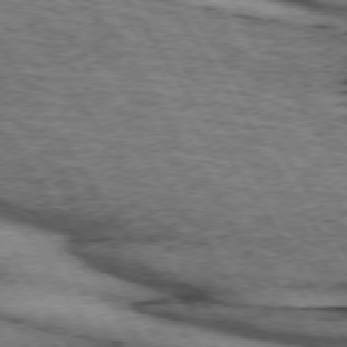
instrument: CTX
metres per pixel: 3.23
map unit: lApd
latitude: 73.3482
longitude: -74.4601
